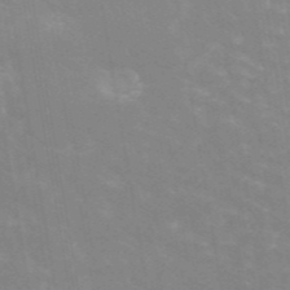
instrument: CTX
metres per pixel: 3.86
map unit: ANa
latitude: 43.9906
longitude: 28.0472
